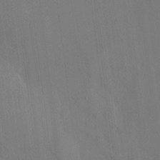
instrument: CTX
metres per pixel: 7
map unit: HNhu
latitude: 12.8758
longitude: 10.1228
